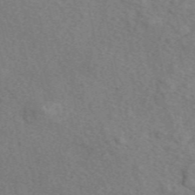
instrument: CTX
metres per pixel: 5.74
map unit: eAb
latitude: 50.6490
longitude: 107.8045
